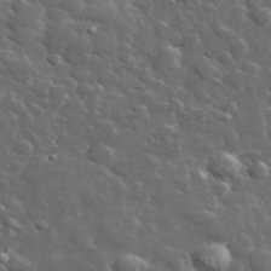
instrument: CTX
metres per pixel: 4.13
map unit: lHvf
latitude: 37.0648
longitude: -90.1767
